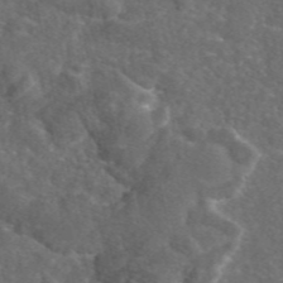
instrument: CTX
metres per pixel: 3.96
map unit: eAb
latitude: 47.0081
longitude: 111.5966
